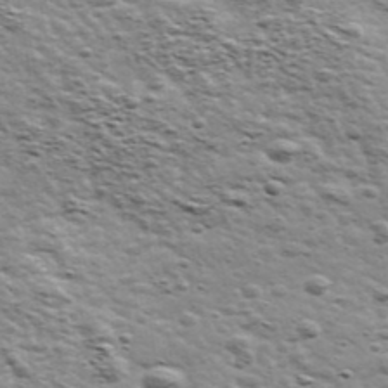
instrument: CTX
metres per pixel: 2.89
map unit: Ave
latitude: 41.5938
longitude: -109.1403
